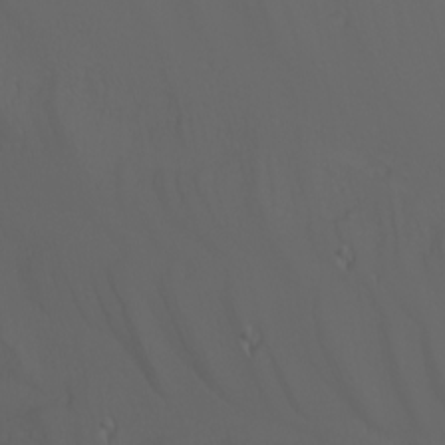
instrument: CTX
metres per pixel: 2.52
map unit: Nhu
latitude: -4.3306
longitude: -89.7450
